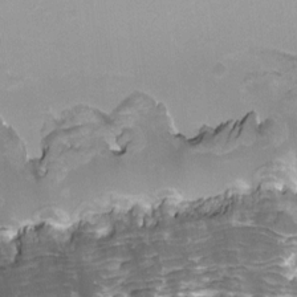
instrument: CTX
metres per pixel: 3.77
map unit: HNhu
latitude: -0.1228
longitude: -4.3845
